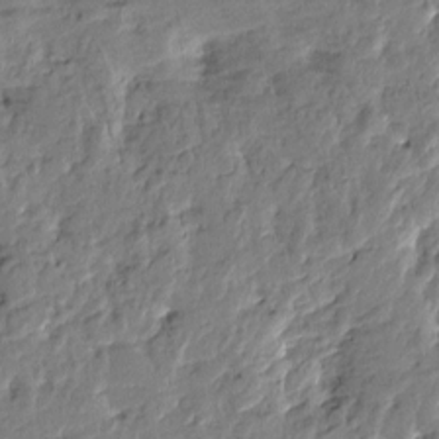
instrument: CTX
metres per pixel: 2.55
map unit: Htu
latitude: -1.9367
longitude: -179.6883
